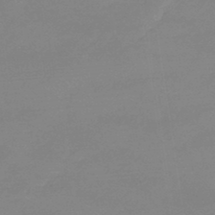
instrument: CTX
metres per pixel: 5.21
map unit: eHb
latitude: -44.9353
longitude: 86.4062
